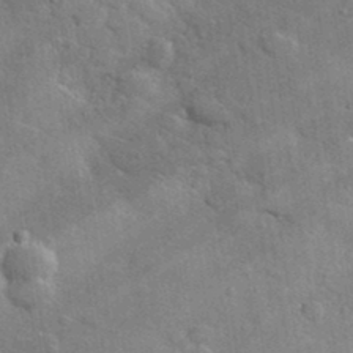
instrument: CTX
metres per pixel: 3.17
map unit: lHvf
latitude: 36.6302
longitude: -90.1767
